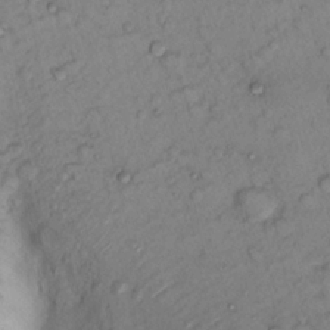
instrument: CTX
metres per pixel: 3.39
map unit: Nhu
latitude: 13.5560
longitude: -29.0647
